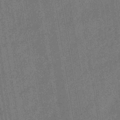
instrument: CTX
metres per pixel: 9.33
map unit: eHb
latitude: -34.7652
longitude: 80.8786
